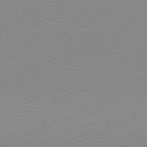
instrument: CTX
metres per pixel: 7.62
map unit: Hpe
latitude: -82.1795
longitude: 12.1984
